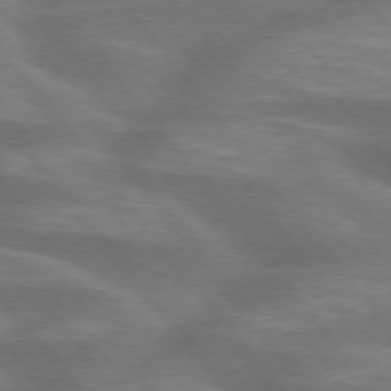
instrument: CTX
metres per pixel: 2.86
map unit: lApd
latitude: 75.3293
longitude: -57.8205
